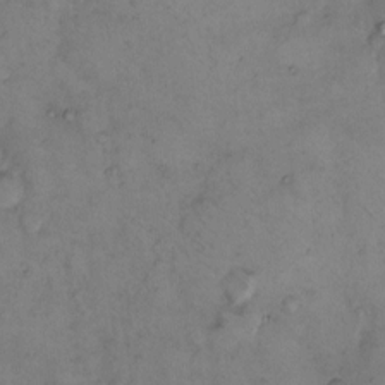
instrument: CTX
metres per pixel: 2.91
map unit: eHh
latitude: 9.7450
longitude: -62.6869
